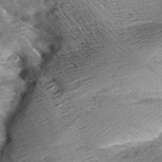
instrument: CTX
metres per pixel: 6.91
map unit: Aa
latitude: 8.9892
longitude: -141.2914
